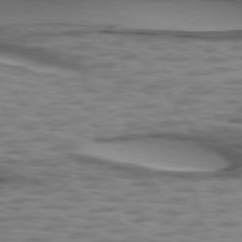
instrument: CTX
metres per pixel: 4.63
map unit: lApd
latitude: 74.6679
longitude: -50.6868
